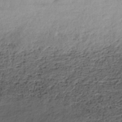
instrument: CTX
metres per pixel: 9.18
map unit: HNhu
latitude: -42.9163
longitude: 105.6533
